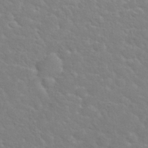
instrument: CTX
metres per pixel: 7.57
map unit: Nhu
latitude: 30.1200
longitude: -50.4034
